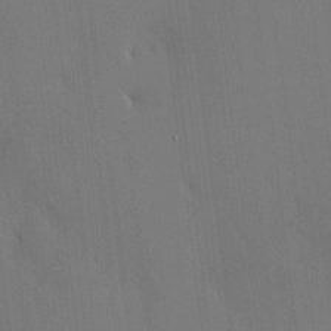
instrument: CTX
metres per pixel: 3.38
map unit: HNhu
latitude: 6.1389
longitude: 15.0676
